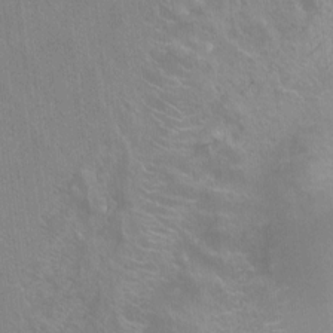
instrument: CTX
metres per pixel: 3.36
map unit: Ht
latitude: -9.8044
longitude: -38.5546
